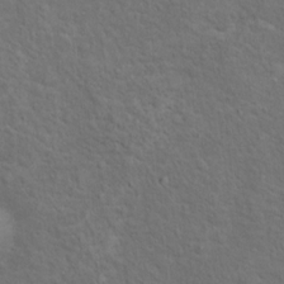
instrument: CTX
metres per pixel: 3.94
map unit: Ht
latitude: 13.4616
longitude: -39.9150
